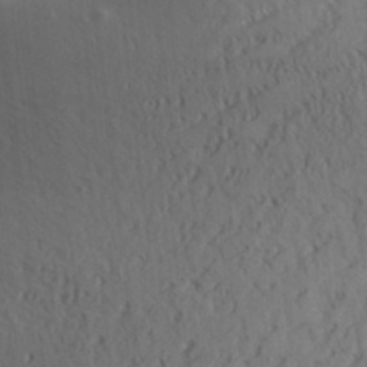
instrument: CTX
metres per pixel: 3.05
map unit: Aa
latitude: 30.7625
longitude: -140.6301
